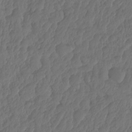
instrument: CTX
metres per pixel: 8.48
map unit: HNhu
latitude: -24.6140
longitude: 50.4629
